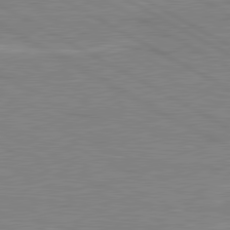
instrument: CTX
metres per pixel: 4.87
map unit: lApd
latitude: 80.3278
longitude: 121.6533
